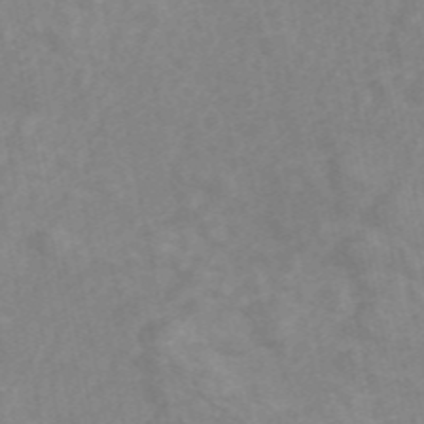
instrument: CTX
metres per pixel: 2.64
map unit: ANa
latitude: 46.2145
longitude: 25.9556
